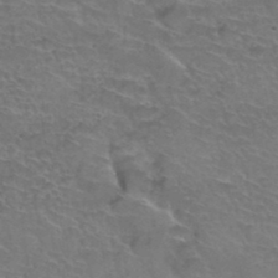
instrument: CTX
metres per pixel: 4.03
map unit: Hto
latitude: 35.4993
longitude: -44.4223
